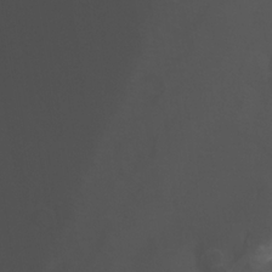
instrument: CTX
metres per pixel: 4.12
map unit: Htu
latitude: -6.7652
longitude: -68.9324
